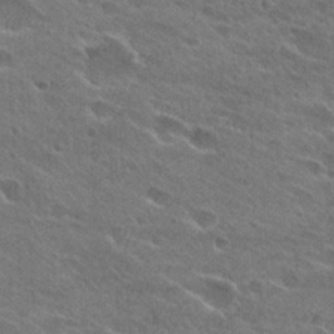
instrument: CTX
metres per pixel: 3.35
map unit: Hto
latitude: 26.1578
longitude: -44.1389
